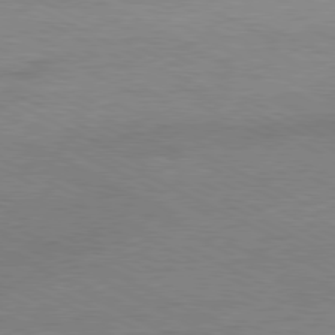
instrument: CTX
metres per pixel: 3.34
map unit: Ap
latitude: -81.1620
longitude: -85.9717
